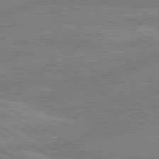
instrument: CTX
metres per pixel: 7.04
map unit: lApd
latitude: 80.4034
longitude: -175.4615
